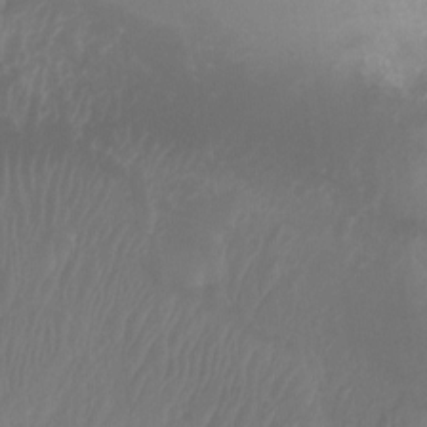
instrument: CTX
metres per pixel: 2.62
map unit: Ht
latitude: -14.0661
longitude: -44.2711
